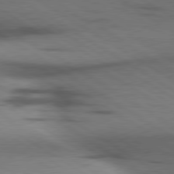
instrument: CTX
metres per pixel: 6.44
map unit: lApd
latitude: 79.8395
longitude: 167.9367
